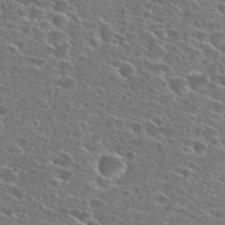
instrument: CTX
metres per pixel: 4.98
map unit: Hto
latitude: 26.9136
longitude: -46.7436
